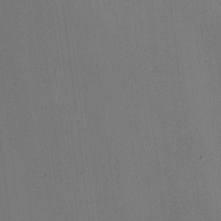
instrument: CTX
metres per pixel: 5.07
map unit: HNhu
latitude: -0.7275
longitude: -7.9906
